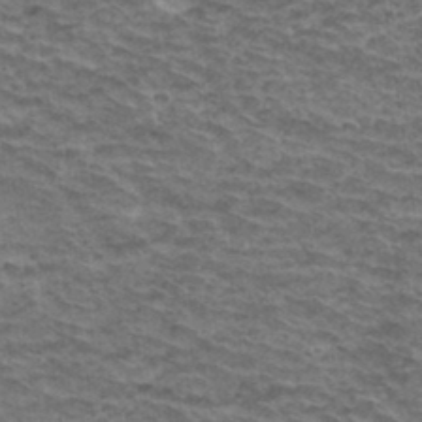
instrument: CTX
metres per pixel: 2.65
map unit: Hto
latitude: 36.7246
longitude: -43.8206
